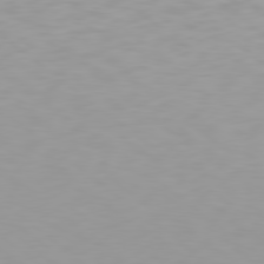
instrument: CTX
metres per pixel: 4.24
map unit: Hpe
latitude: 78.4790
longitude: -169.9906
